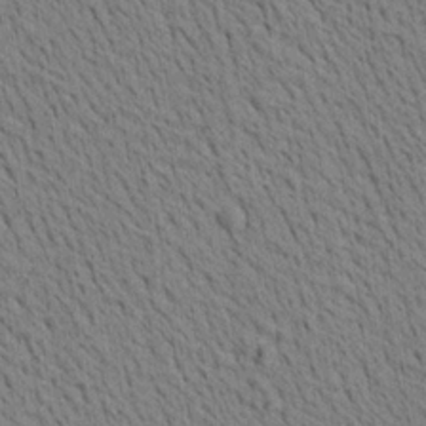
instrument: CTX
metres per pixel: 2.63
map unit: Aa
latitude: 22.0444
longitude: -138.9703
